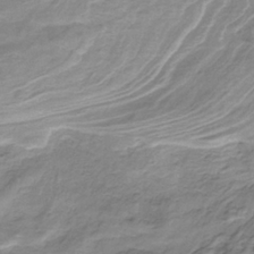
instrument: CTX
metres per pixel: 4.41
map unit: HNb
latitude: -34.0283
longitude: 58.3117
